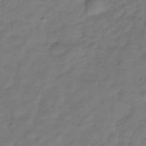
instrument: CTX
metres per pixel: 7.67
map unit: Hve
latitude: -31.4454
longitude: 90.9353
